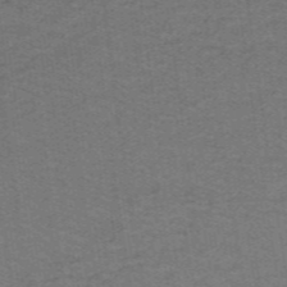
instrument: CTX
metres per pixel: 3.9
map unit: lHb
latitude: -42.5951
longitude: 54.7463
